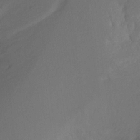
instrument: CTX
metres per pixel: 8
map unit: Ht
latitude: -10.8408
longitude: -34.2711
